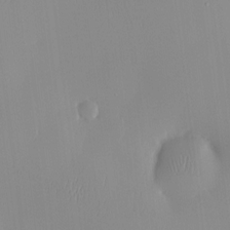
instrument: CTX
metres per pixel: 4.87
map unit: HNhu
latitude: -5.1242
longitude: 15.5588
